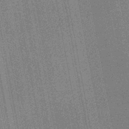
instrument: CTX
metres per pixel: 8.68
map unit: HNb
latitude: -45.6722
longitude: 52.7652
